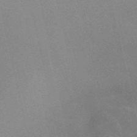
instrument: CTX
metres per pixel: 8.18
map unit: Nve
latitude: -57.6533
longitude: 62.8219
